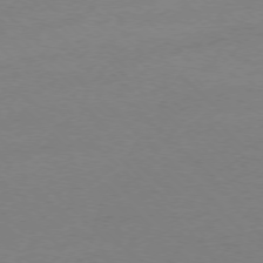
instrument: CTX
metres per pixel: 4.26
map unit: Ap
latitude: -76.9542
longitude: -70.4979
